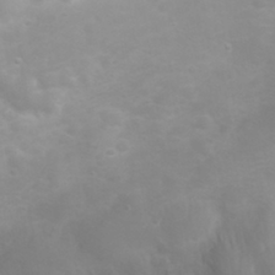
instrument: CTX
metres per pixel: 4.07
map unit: eHh
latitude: 31.4994
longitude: -57.9528
